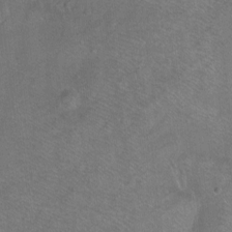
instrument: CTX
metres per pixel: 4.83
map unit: Ht
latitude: -7.3698
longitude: -36.8947
